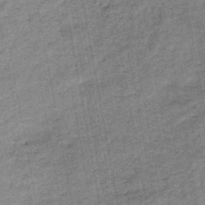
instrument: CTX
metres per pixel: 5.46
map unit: HNb
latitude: -46.3117
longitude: -36.6302
